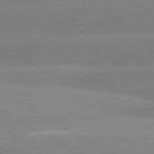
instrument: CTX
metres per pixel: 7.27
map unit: lApd
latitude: 80.4601
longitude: -152.6113
